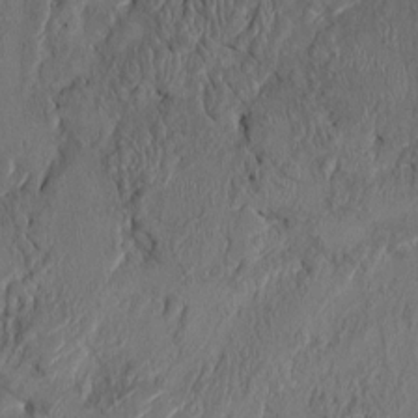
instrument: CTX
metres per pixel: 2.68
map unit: HNhu
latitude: 3.8961
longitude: -7.1781
